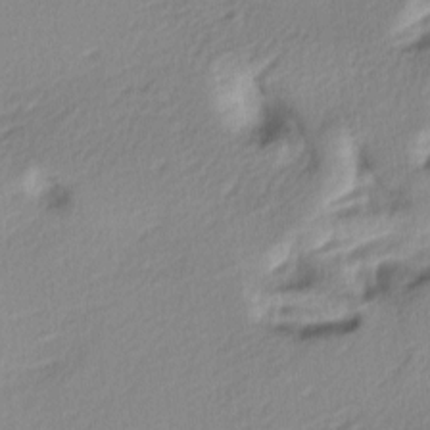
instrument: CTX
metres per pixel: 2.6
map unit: lAa
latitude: -4.7841
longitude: -123.6127
